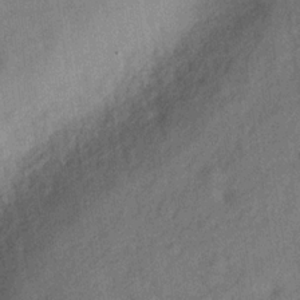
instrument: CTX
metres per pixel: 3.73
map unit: Hve
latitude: -30.8219
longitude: 91.9178
